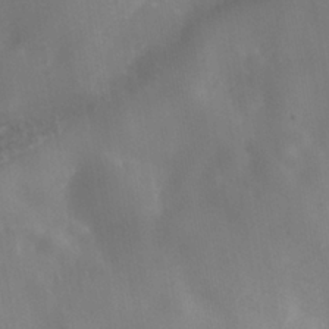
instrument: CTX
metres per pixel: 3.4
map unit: Nhe
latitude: -40.5007
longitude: -99.6127
